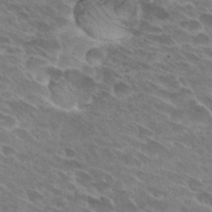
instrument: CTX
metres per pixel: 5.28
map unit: Hto
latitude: 28.3089
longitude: -42.1578
